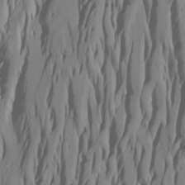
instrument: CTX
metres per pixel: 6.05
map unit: Htu
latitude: -7.0486
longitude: -68.9702
